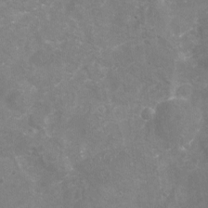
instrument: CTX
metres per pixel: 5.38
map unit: Nhu
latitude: -17.0676
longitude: -57.1214
